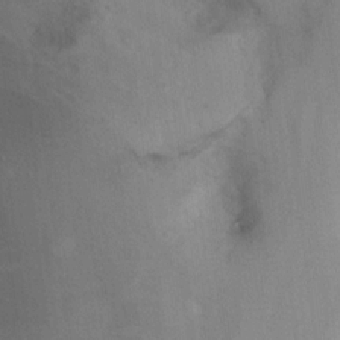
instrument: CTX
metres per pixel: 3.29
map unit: Ht
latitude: 5.9150
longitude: -37.2348
